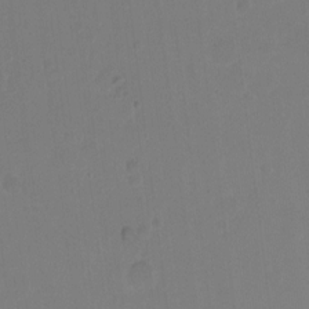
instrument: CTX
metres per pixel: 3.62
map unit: Hto
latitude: -11.1620
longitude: -37.7261
